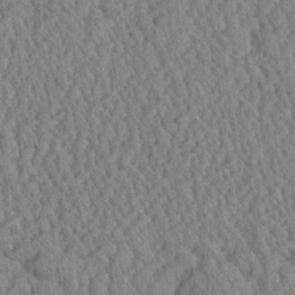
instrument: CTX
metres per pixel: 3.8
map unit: Aa
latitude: 24.4978
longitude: -134.8380
